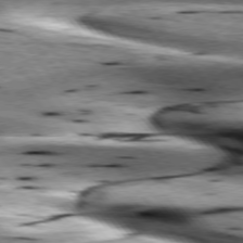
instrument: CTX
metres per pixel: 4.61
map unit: lApd
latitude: 76.2522
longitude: -60.6490
